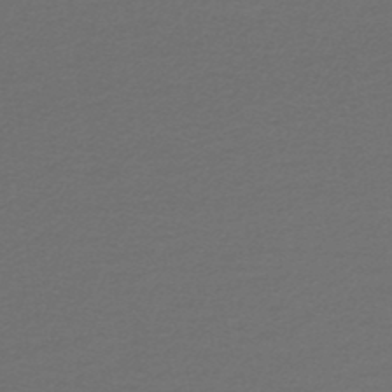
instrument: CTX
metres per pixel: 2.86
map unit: lHb
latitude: -45.7478
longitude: 71.7289
